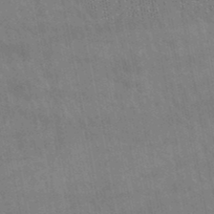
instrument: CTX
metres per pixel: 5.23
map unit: lHb
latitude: -47.8989
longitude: 74.2740
